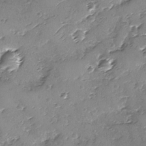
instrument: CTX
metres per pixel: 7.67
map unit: Ave
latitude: -8.5763
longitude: -117.9717
